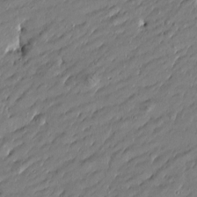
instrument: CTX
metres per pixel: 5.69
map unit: Htu
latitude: -6.6140
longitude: 177.6533
